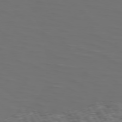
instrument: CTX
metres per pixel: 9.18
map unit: Hpe
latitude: 73.7639
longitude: -126.0444
